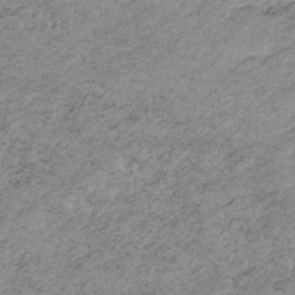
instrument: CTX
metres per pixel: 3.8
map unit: HNb
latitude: -33.5022
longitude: 61.5966
